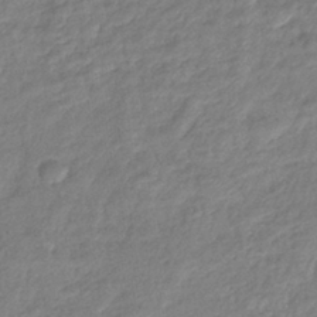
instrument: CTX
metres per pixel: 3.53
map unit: eHb
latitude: -38.3118
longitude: 81.0865
